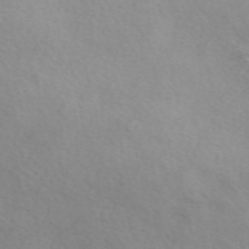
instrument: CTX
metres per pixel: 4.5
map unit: eAb
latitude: 50.5167
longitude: 117.3320
